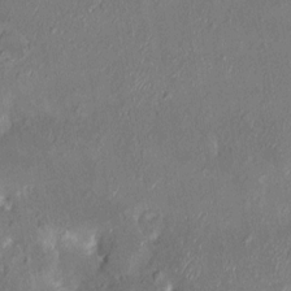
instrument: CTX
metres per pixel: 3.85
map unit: HNhu
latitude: 8.0822
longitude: 4.5384
